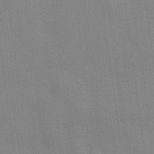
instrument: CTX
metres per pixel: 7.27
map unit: lHvf
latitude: 24.6112
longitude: 143.6721
